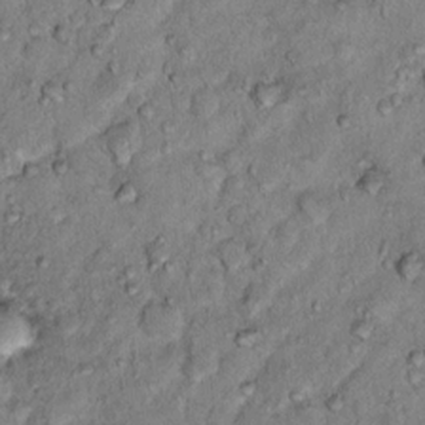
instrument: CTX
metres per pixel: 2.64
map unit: Hto
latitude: 13.8017
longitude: -33.8583
